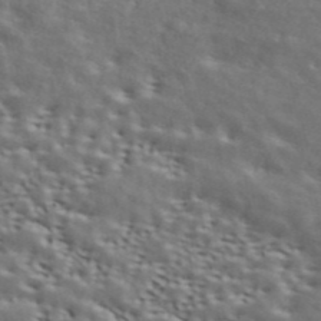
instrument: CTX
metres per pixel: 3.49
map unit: ANa
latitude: 43.4615
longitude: 48.1606
